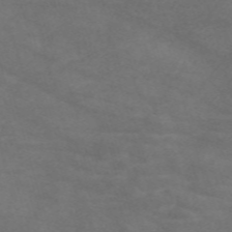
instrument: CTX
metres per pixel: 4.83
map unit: Nve
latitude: -59.4265
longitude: 59.2753
